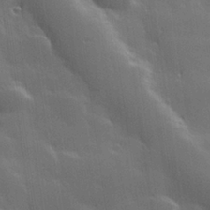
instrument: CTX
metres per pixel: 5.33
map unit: Hve
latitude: 27.9528
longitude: 144.7652
